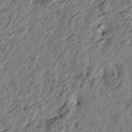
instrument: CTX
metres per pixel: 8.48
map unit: Htu
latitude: -3.1620
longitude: -179.8773
